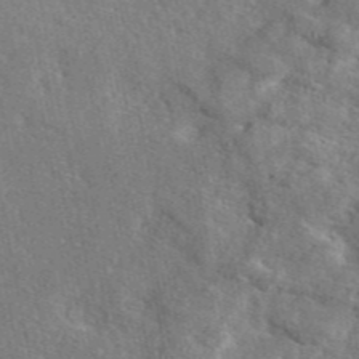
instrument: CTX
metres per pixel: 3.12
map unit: eAb
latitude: 46.1956
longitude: 113.1053
